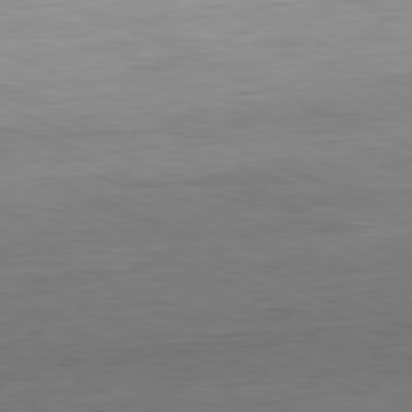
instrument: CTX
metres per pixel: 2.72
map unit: Ap
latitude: -81.3321
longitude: -59.0459
